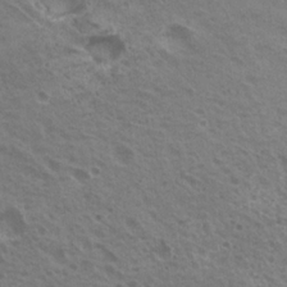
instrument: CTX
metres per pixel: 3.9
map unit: Nhu
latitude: 20.3656
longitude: -30.8380
